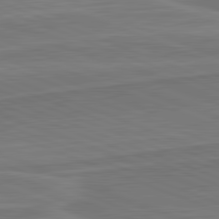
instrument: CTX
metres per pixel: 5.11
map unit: lApd
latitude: 82.2711
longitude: 140.8597
